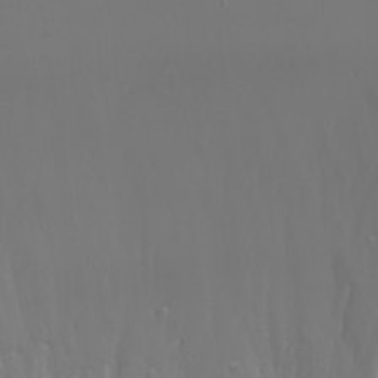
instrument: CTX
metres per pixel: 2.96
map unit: Nhu
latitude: -5.7288
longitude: -88.4601
